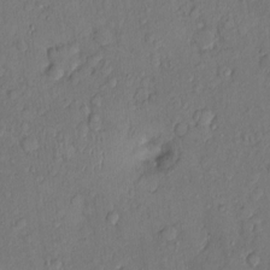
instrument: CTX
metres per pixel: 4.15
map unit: Nhu
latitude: 1.1781
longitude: -14.1389
